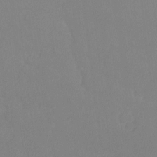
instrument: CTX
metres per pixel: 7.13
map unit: Ht
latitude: -9.1620
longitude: -34.5356
